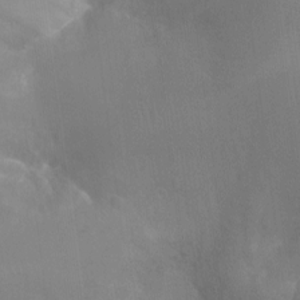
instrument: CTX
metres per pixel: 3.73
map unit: Ht
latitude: -16.3873
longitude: -40.7435
